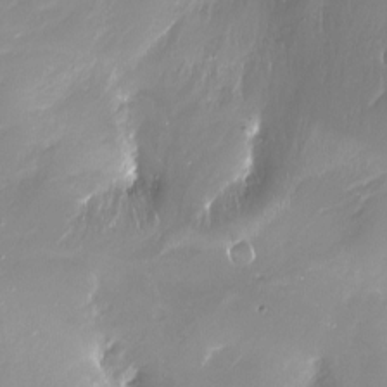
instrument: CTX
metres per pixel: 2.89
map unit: Ht
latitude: -16.6708
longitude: -44.4412
